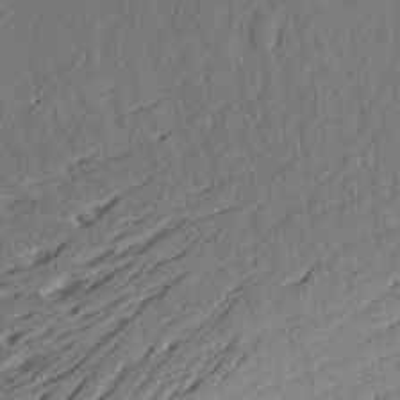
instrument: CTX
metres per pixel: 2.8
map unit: Aa
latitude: 27.9717
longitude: -146.5357
